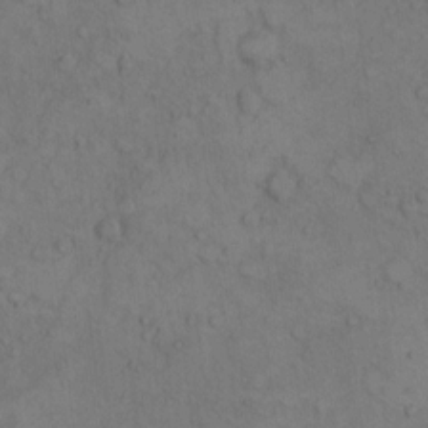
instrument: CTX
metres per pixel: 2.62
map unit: Hto
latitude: 7.5182
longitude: -60.3845
